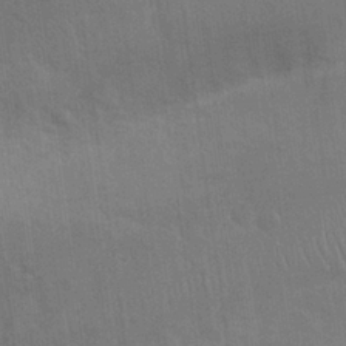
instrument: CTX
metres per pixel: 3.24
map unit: Nhu
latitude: 25.1025
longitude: -51.7638
